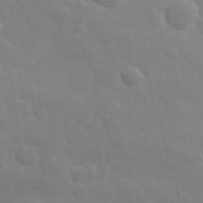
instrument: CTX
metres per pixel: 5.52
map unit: eHh
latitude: 31.2159
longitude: -70.0633
